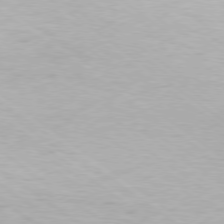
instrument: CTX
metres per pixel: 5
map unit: Hpe
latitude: -79.1053
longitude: 9.5210
